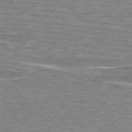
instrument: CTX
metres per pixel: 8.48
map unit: lApd
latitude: 76.0822
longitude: -81.2348
